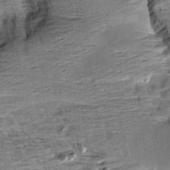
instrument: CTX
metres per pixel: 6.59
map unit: Aa
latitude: 9.5371
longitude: -141.6693
